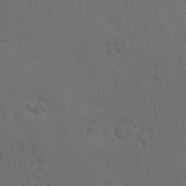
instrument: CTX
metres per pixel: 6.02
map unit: Ave
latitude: -8.0850
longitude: -121.0837
